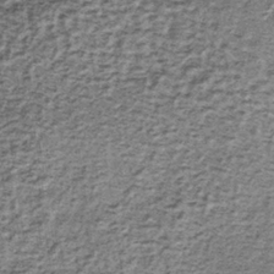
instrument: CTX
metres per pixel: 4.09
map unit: lHb
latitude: -37.2376
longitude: 65.2565
